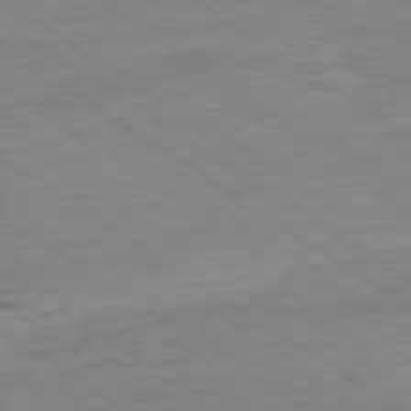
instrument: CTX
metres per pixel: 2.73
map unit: Ap
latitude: -80.4062
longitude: -80.0822
